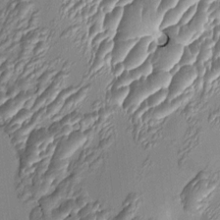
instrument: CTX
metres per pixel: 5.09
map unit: HNhu
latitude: 4.6113
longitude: 7.8422
